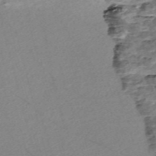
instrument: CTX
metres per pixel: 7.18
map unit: Nve
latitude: -57.2943
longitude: 54.1795
